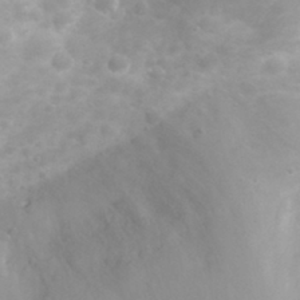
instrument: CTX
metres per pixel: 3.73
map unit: eHh
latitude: 31.7261
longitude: -62.8002
